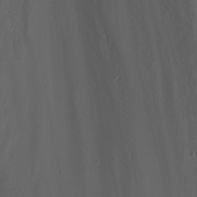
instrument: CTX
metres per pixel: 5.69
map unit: Nhu
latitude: -7.0864
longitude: -80.7246
